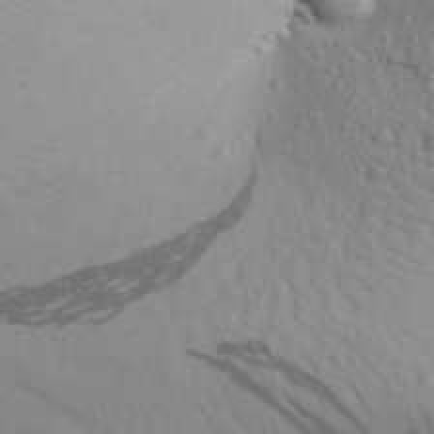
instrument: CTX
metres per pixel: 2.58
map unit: Aa
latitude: 29.1592
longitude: -139.9339
